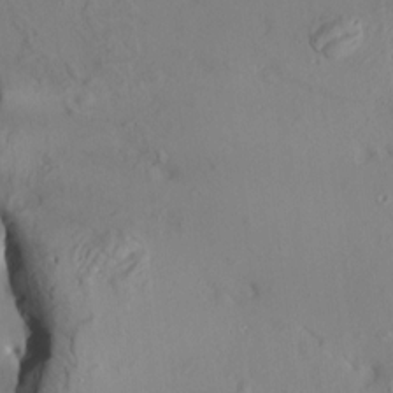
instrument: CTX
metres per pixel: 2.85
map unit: HNhu
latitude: 10.7624
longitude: 23.7667
